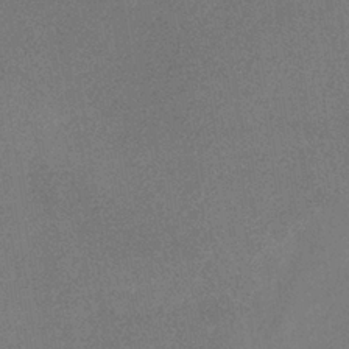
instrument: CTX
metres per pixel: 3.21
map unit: lHb
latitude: -36.5762
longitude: 68.6140
